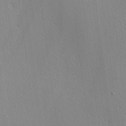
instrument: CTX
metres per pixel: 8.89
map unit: lAa
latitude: -8.0094
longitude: -124.2900
